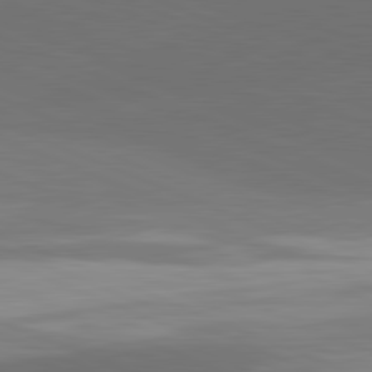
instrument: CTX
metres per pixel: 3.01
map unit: lApd
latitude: 81.7072
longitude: 136.0283
